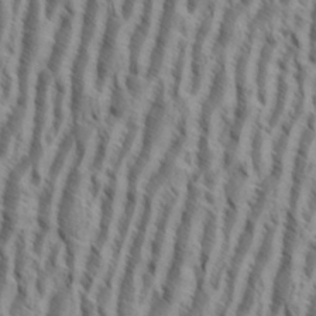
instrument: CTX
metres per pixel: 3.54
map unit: eHh
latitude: 34.5734
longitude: -138.1767
